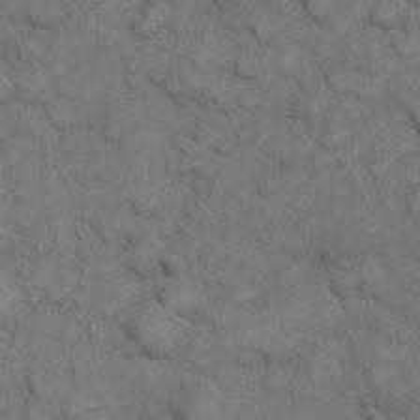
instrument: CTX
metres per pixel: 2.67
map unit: eHh
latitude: 6.2522
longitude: -64.9892
